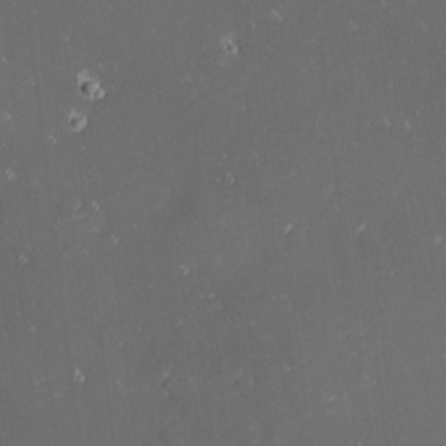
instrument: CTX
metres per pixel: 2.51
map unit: eHh
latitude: -1.5588
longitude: -80.7813
